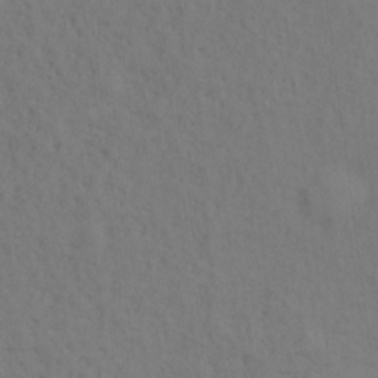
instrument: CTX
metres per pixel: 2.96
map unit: Ht
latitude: 12.2712
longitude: -40.8569
